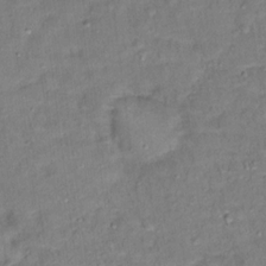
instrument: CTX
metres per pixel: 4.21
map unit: Ht
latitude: 15.0837
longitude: -37.0081
